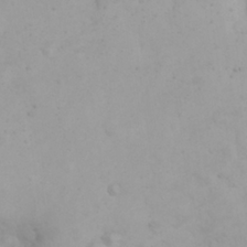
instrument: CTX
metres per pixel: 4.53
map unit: eHh
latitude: 25.3859
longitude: -63.7450
